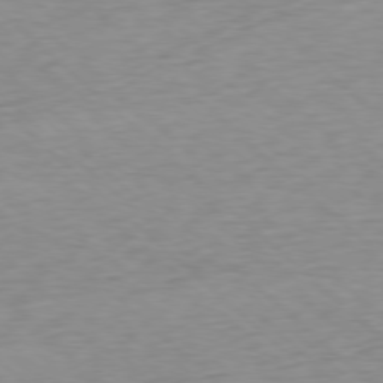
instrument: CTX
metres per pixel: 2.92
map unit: Ap
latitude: -77.5399
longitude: -78.9325
